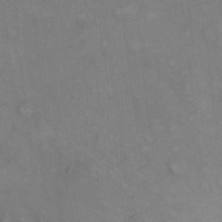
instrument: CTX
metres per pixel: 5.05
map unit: eHh
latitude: 8.6302
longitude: -63.0837
